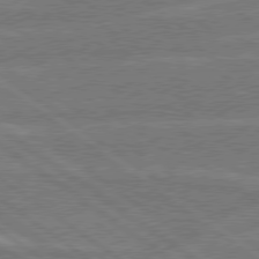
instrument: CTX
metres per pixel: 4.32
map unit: Hpe
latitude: 78.7624
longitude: -130.5735
